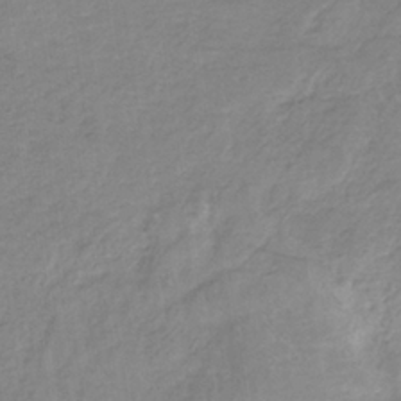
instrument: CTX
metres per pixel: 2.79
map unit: HNb
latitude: -35.2187
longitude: 56.0850
